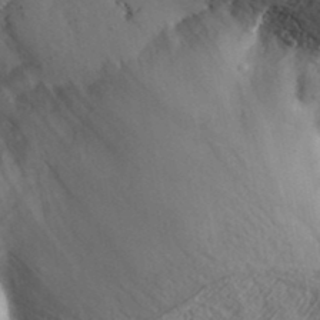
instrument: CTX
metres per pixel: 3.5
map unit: ANa
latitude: 38.0822
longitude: 19.8989
